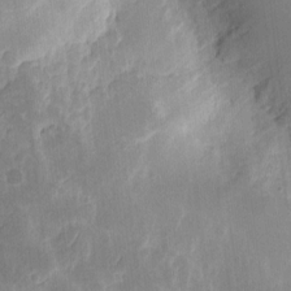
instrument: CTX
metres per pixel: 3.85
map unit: eHh
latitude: 10.3467
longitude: -72.4034
